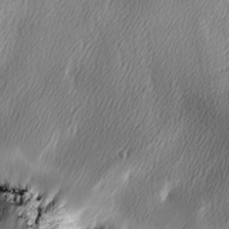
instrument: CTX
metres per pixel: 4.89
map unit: Ave
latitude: -6.5762
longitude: -122.6490
